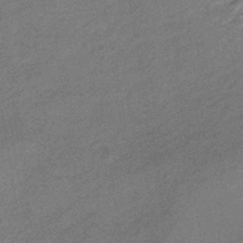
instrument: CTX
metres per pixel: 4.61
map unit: HNhu
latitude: -43.5966
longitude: 90.4440
